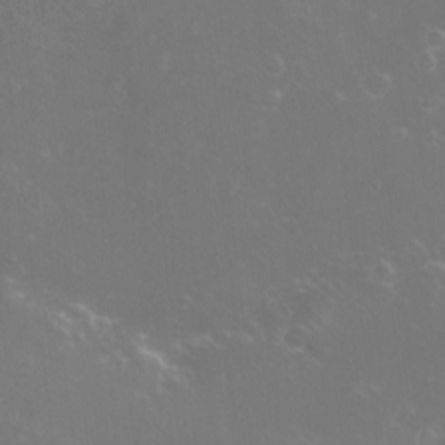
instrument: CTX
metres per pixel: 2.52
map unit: eHh
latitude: -10.5952
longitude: -65.4804
